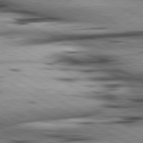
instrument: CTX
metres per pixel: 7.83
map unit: lApd
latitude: 80.5357
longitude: 156.4629
